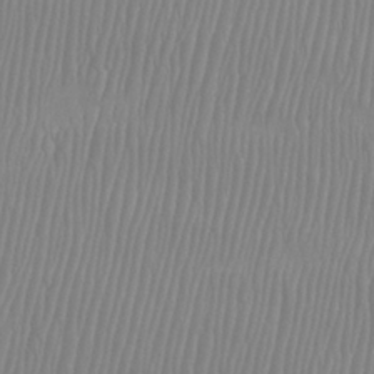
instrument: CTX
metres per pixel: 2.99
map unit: Htu
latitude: -8.3873
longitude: -75.2537
